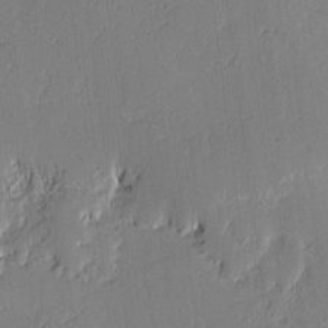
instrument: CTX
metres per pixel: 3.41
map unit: lAvf
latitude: -0.9731
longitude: -107.4993
